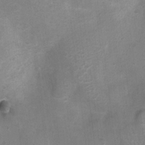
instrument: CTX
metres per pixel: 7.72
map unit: Hto
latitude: 4.7246
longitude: -32.1767
